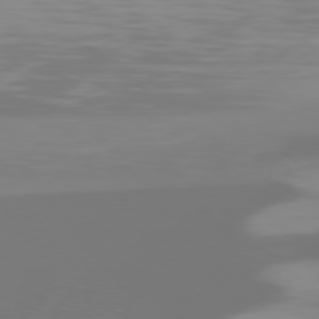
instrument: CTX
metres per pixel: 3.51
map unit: Hpe
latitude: 77.1592
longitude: -165.3293
